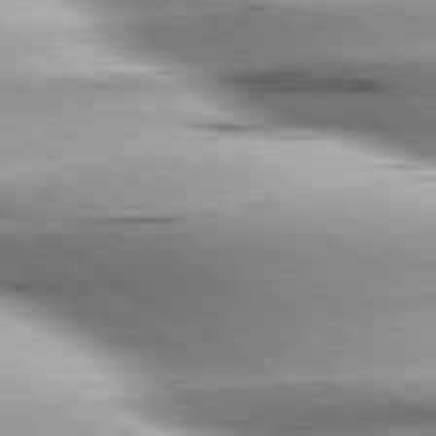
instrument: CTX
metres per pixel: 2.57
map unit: lApd
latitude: 79.1781
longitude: -155.8583
